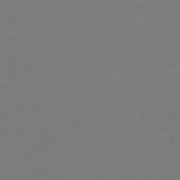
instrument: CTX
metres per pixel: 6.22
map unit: HNb
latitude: -46.7841
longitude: 53.7855
